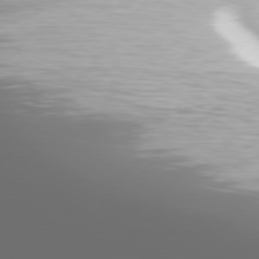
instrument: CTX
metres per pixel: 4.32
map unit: Hpe
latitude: 75.8772
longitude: -128.9891
